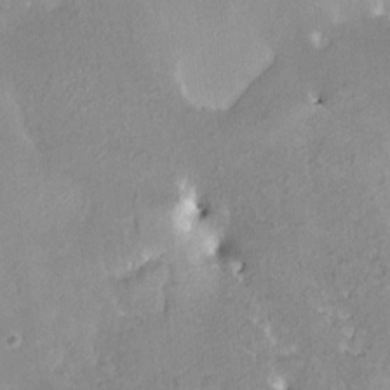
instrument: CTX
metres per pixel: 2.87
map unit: HNhu
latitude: 6.6868
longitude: 3.1242
